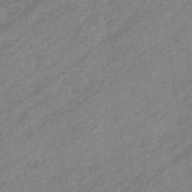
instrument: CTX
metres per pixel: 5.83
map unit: eHb
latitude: -44.4251
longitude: 85.7666
